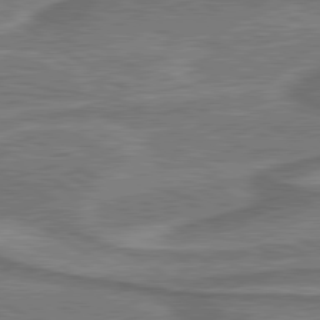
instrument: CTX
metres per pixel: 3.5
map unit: lApd
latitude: 79.8584
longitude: 173.0108
